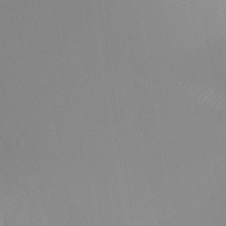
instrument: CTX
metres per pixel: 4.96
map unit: Nhe
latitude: -37.9178
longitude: -119.9717
